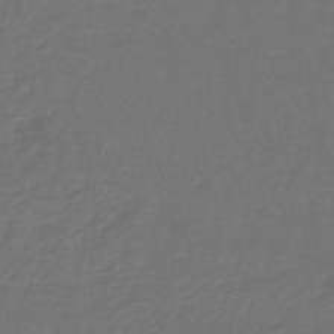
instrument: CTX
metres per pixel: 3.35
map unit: lHb
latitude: -43.0486
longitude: 65.5399
